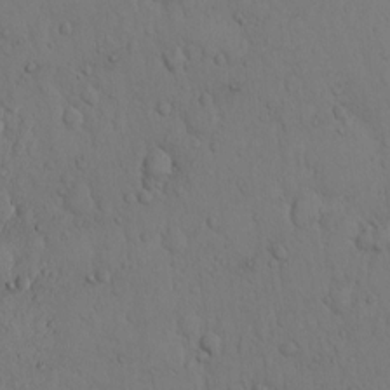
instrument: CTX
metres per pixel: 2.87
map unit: Hto
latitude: 9.5560
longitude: -57.4615
